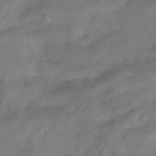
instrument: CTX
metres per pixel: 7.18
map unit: Hve
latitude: -31.5399
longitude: 93.0675
